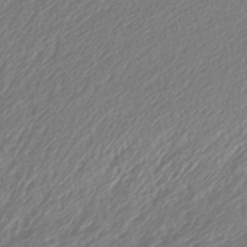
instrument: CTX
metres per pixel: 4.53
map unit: lHb
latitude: -42.8219
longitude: 70.9164
